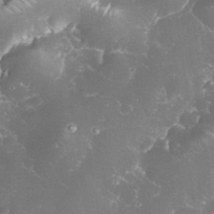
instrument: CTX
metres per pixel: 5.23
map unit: eHh
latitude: 34.5356
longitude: -64.2522
